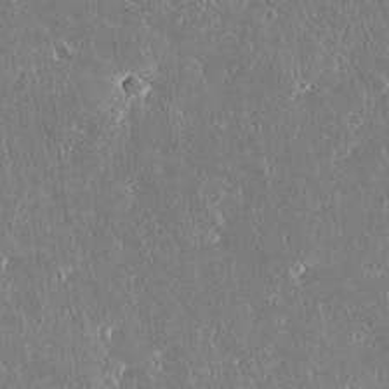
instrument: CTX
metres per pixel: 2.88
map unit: lAvf
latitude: 14.6680
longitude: -128.3845
